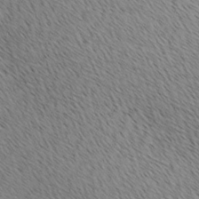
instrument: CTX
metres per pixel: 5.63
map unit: lAa
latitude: 10.0255
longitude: -107.9717
